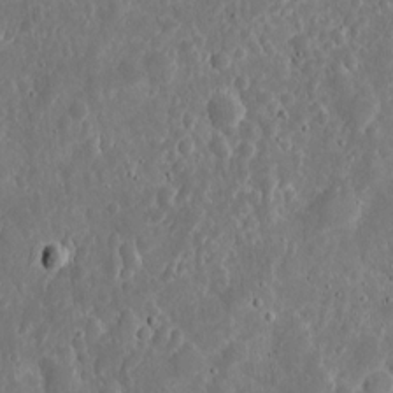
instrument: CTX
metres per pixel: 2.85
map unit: eHh
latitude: 9.8206
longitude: -72.0255
